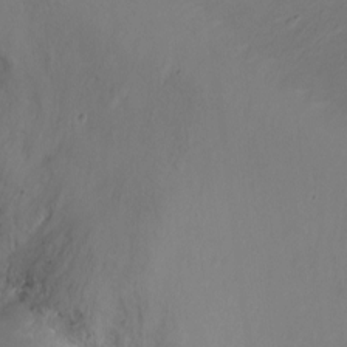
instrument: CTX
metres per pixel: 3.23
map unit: Ht
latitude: -6.1039
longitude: -34.3845
